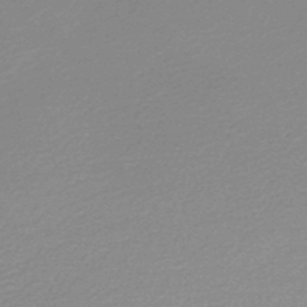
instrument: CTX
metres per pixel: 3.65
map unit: lHb
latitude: -48.0472
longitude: 66.3117
